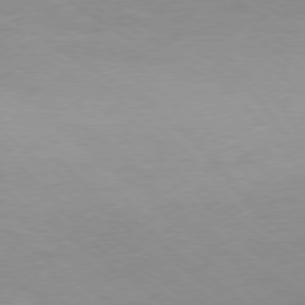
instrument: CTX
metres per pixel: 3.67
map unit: Ap
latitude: -77.6722
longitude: -74.9325
